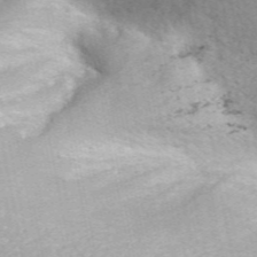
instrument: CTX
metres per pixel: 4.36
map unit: eAb
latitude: 49.1214
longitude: 119.0864
